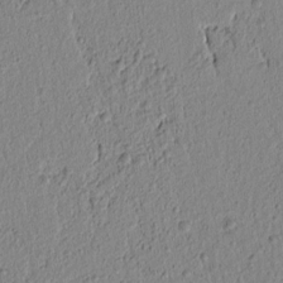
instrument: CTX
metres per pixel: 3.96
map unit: lAvf
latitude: 6.4223
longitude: 165.2754
